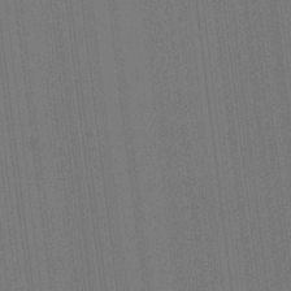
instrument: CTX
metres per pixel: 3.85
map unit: HNhu
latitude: 7.6694
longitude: 16.1795
